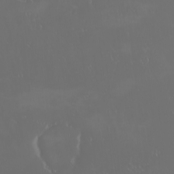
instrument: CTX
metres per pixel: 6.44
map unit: eHh
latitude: -2.8974
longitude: 20.3684
